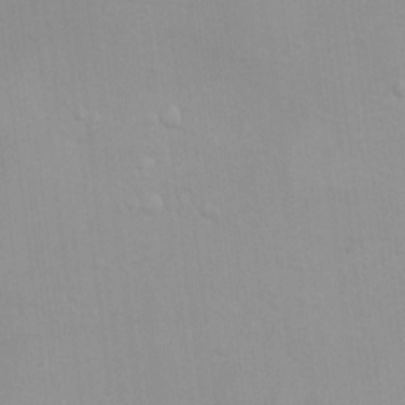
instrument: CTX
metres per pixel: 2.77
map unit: Ht
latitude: 5.6694
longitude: -28.9891
